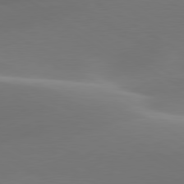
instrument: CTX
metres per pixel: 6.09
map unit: lApd
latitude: 79.9528
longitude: -93.6505
